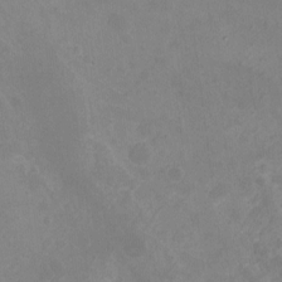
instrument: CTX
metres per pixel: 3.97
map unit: Hto
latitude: -7.3698
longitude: -39.5938
